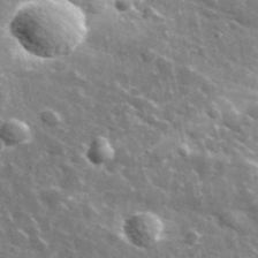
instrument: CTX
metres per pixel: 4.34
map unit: lHvf
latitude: 36.5735
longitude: -88.7058
